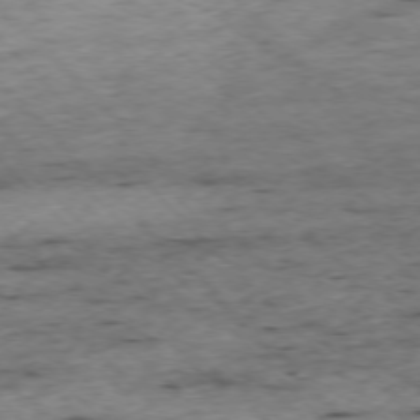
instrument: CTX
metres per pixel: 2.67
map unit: Ap
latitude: -76.5763
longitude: -87.2915
